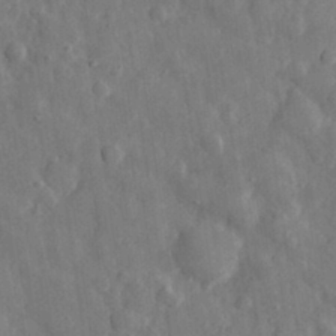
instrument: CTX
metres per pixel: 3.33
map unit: eHh
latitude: 29.7449
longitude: -77.3859
